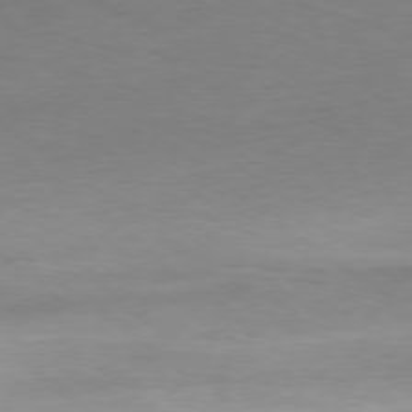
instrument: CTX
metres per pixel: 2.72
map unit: Ap
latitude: -78.8597
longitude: -78.1011
